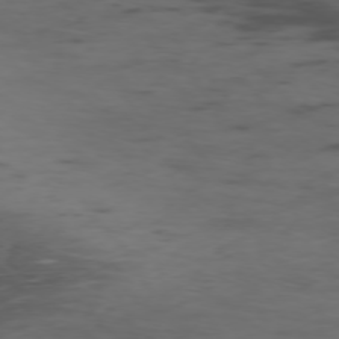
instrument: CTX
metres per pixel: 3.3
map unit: Ap
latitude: -76.2550
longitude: -66.4223
